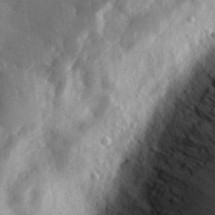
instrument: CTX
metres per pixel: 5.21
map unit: eHh
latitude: 29.7449
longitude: -77.9528
